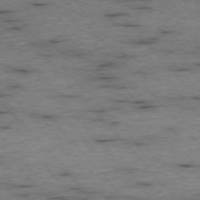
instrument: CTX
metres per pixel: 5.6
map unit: Ap
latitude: -76.2362
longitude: -90.0633
